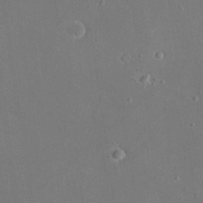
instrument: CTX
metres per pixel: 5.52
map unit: eHh
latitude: 19.8583
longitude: -68.7813
